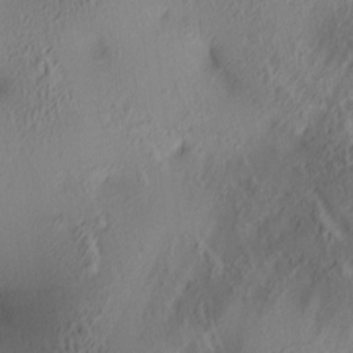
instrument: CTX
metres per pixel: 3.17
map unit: lAa
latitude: 4.5546
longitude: -116.7813
